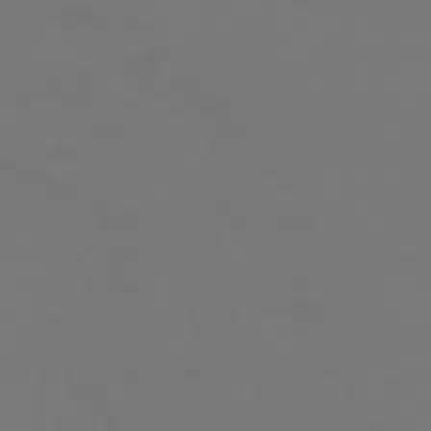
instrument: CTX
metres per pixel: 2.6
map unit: HNhu
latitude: -46.7841
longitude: 90.5763
